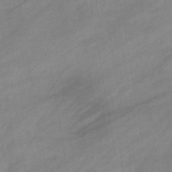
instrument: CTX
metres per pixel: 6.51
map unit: eHb
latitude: -40.9353
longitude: 83.9556
